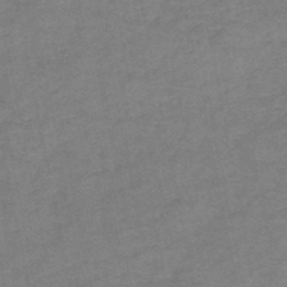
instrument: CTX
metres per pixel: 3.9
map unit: HNb
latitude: -45.5588
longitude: -36.2901
